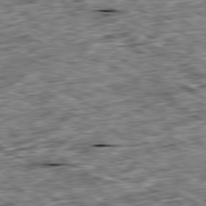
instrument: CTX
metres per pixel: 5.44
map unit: Ap
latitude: -80.2740
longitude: -89.9339
